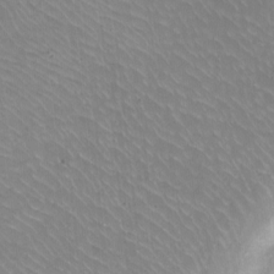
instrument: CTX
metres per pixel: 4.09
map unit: Nhu
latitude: -13.0109
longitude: -42.1011
